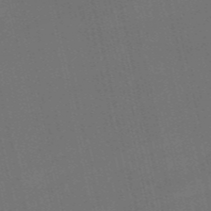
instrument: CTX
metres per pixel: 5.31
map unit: HNb
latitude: -55.1809
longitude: -41.2159
